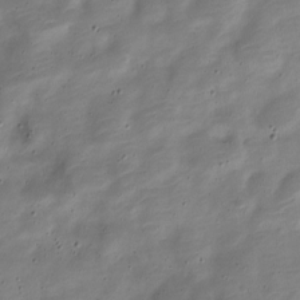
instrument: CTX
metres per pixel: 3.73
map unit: Nve
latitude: -22.0850
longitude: 105.3509
